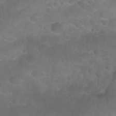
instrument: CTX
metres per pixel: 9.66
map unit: Nhu
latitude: 27.1214
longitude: -54.8758
